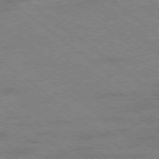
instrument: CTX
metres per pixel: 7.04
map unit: Hpe
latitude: -78.7652
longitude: -14.9892
